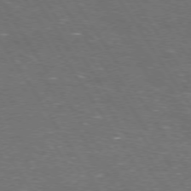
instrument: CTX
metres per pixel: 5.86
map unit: Hpe
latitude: 73.1026
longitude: -125.0080
